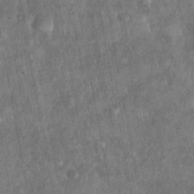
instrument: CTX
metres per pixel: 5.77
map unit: Nhu
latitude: -31.0486
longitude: -61.3859
